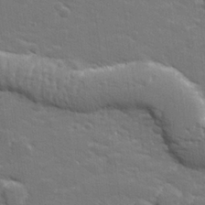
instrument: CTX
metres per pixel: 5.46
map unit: lHvf
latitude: 26.0633
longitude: 142.1416
